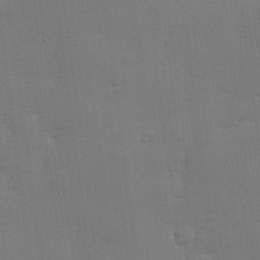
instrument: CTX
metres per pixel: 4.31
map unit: lHvf
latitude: 23.8205
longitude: 141.1620
